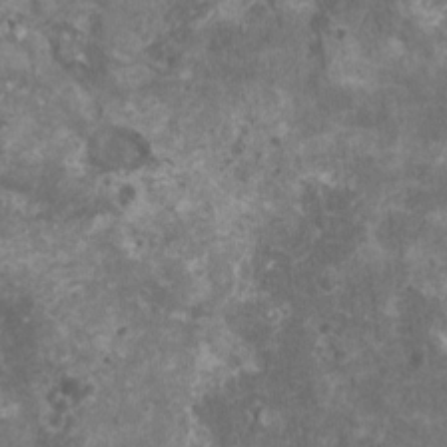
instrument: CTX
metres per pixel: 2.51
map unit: HNhu
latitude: 0.8758
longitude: 0.8786
